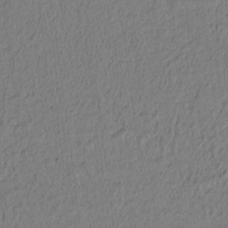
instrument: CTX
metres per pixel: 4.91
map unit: lAvf
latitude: 8.8380
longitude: 166.3495
